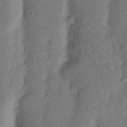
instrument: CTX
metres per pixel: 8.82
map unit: Nhu
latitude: 18.0633
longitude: -76.9891
